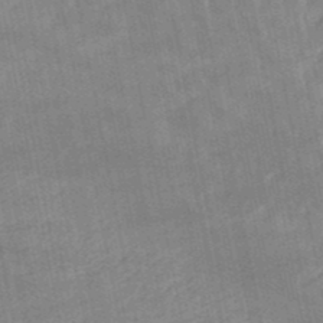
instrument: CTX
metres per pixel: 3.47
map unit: lHb
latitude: -48.8975
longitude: 74.6708
